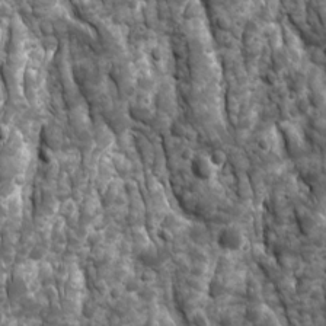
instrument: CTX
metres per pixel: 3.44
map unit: Ave
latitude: 16.6302
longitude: -132.8380
